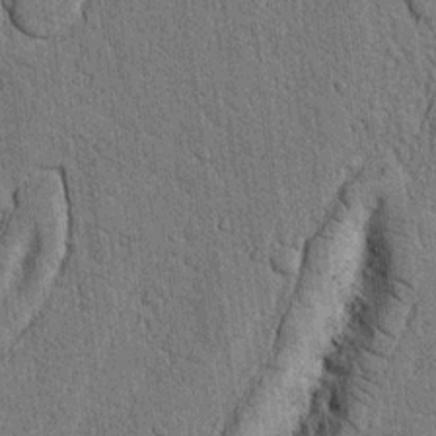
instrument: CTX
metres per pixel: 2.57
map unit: Nhu
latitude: 19.9906
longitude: -75.9339
